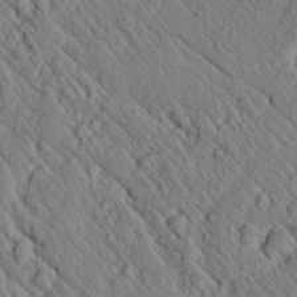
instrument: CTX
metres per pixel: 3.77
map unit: lAvf
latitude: 7.1025
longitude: 159.9178
